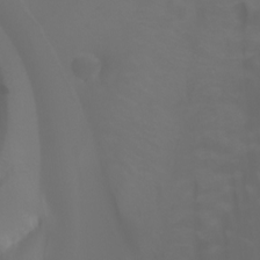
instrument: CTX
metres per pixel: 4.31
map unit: Aa
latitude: -6.9163
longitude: -72.5357
